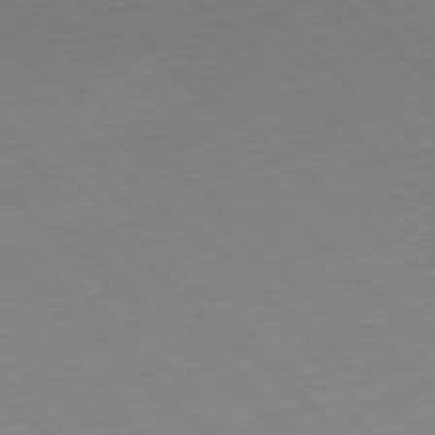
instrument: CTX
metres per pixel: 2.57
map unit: Hpe
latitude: -78.1228
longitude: 13.8045
